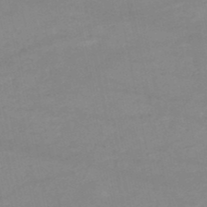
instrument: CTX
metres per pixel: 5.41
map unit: HNb
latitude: -50.4818
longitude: -40.1766
